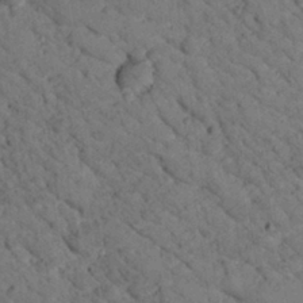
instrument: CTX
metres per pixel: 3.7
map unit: lHvf
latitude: 13.7828
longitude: 178.7085
